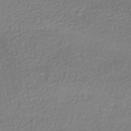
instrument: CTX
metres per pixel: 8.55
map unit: HNhu
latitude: -42.2172
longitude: 97.8800
